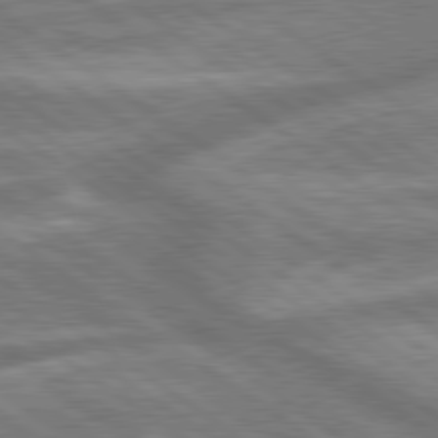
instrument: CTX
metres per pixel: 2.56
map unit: lApd
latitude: 79.6694
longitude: -171.3104
